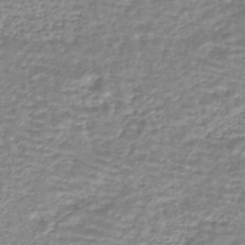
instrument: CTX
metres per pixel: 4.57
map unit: HNhu
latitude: -44.3117
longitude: 98.9730
